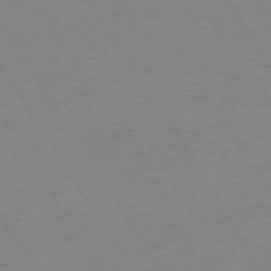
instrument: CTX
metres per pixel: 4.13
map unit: Ap
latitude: -73.2754
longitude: -71.7072
